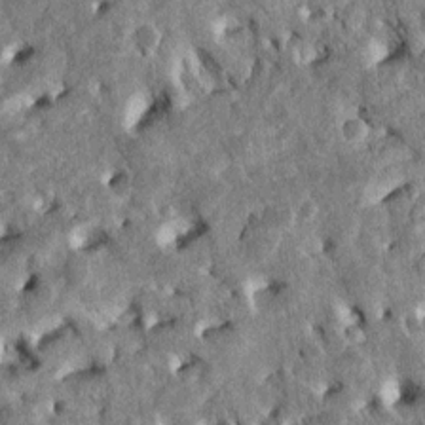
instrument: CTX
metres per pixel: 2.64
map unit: Htu
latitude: -1.6344
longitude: 148.8597
